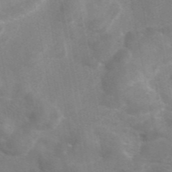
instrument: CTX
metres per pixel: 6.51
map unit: eAb
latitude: 45.1025
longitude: 125.8800
